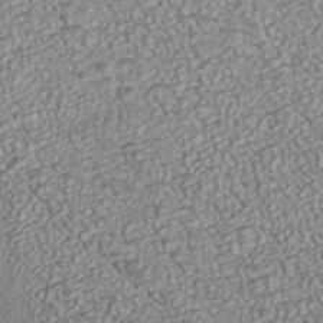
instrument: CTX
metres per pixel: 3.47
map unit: ANa
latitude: 37.6694
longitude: 17.8801
